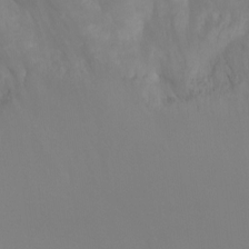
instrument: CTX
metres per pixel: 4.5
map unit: Ht
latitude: -2.2172
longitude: -19.1781
